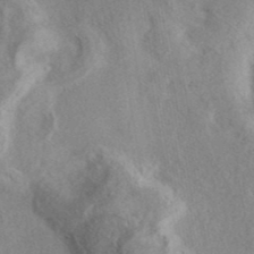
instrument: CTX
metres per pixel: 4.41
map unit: eAb
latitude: 39.9528
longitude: 112.6708
